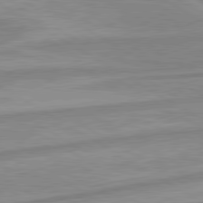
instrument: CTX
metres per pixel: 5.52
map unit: lApd
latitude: 80.3089
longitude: -172.5545
